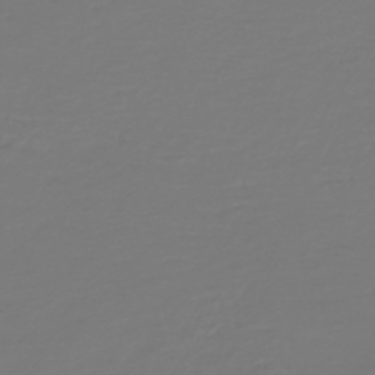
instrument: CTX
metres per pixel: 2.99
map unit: HNb
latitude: -46.7274
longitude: 54.7274
